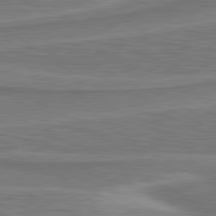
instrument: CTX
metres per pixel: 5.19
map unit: lApd
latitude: 81.1781
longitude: 172.2928
